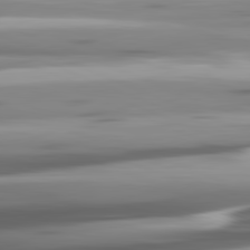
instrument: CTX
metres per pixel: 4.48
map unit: lApd
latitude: 81.9339
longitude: -140.8569
